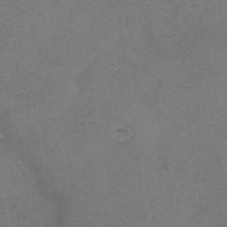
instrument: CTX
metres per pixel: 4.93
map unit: HNhu
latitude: -40.4629
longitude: 103.7100
